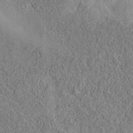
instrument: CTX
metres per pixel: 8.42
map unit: eAb
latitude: 35.5371
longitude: 108.1984
